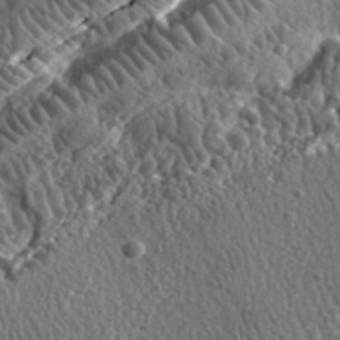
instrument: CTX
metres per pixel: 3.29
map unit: lHvf
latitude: 34.4790
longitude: -87.0836
